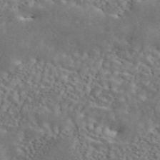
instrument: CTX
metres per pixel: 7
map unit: ANa
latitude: 45.1970
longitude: 27.6343
